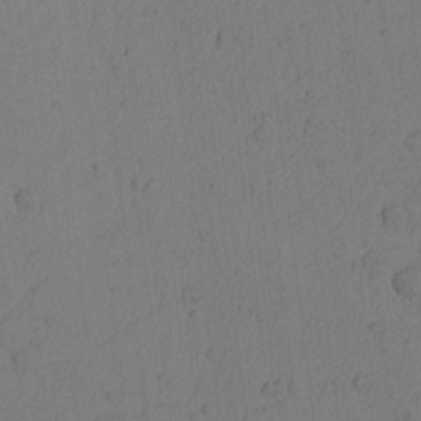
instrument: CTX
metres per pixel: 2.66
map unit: Nhu
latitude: -5.9178
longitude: -153.2726
